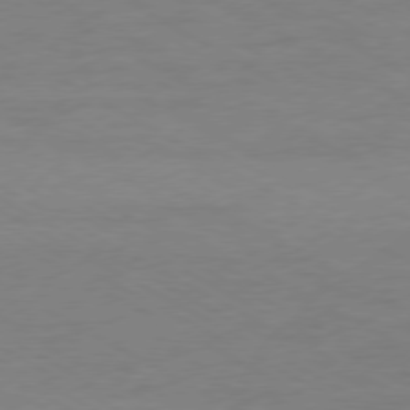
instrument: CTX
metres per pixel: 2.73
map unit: Ap
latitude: -77.6533
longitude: -73.5749
